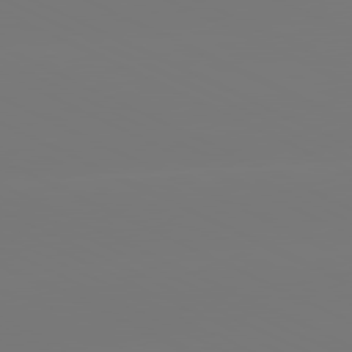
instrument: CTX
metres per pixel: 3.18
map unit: lApd
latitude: 81.0836
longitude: -148.5924
